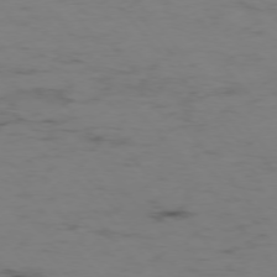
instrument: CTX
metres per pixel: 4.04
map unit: Hpe
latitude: -76.0661
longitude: -19.5560
